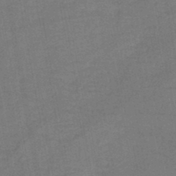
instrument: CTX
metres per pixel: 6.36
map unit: HNb
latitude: -45.7667
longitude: -37.4238
